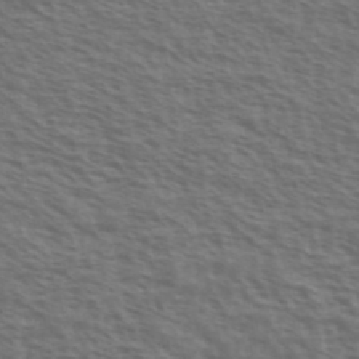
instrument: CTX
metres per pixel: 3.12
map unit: Ave
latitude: 38.6868
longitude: -111.5182
